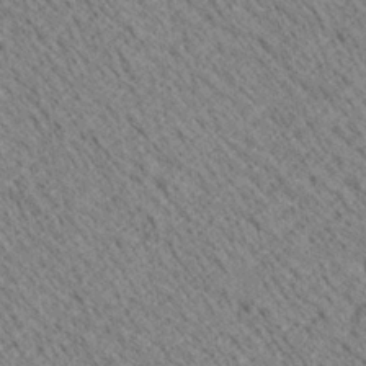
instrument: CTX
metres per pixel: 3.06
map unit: Ave
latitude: 20.3468
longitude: -139.8016
